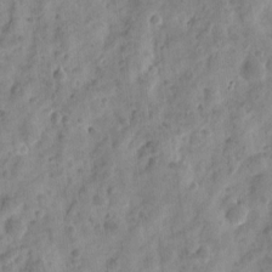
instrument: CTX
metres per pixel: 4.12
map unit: eHh
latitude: 8.8380
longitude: -74.5357
